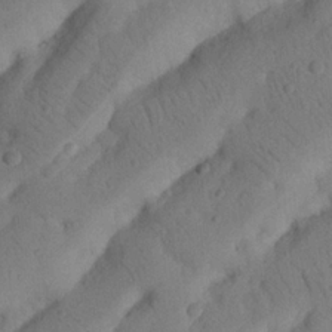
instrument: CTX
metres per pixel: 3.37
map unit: Nhu
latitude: 21.2726
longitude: -74.2712
